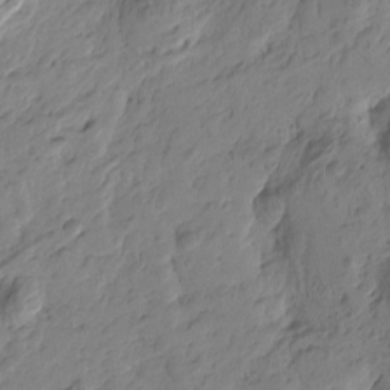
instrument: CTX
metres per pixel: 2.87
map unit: Htu
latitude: -3.7477
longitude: -178.4412
